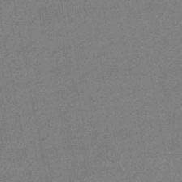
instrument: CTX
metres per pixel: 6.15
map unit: lHb
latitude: -49.3699
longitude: 79.1053
